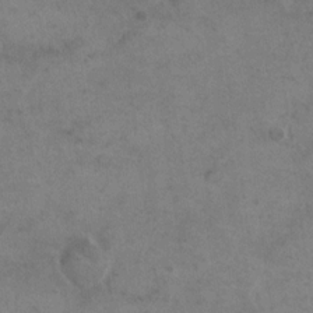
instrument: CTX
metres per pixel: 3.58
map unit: eHh
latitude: 19.3103
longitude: -64.4223
